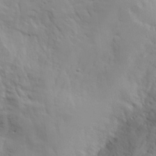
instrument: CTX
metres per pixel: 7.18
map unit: Aa
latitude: 23.4048
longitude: -131.7828
